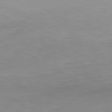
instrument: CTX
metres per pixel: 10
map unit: Hpe
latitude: -80.8786
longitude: 18.8975
